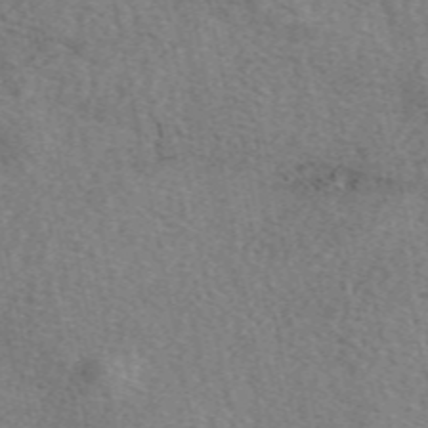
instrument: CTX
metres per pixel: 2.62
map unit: eAb
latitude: 49.9150
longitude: 112.6330
